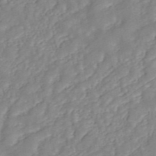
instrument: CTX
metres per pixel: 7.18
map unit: ANa
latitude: 45.0647
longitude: 24.1984
